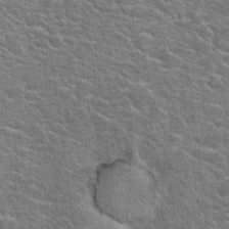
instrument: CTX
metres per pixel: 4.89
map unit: Hto
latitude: 20.3656
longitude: -44.3467
